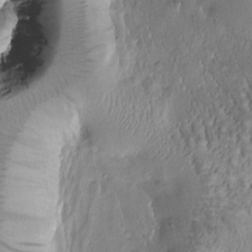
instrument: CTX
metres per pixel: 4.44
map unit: Htu
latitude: -1.0676
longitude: 171.3510
